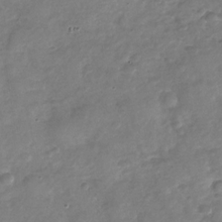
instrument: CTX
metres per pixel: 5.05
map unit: Nhu
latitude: -30.5573
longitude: -60.7057
